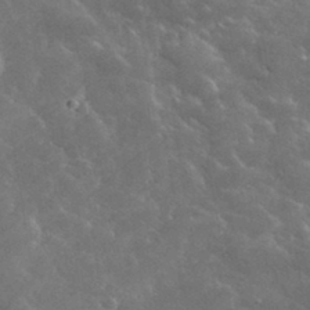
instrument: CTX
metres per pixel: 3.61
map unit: lHvf
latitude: 36.8191
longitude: -90.4601
